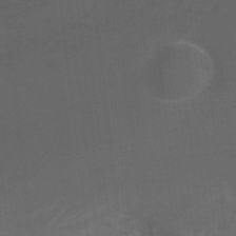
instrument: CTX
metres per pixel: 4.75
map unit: Nhu
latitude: -12.3495
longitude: -72.8002
